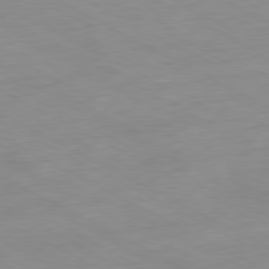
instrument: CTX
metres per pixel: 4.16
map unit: Ap
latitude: -80.7463
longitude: -92.7057
